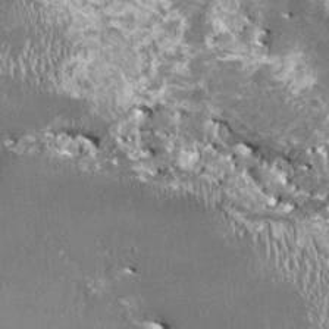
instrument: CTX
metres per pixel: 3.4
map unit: HNhu
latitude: 0.6490
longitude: 6.4818
